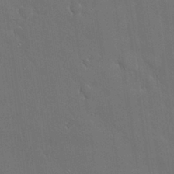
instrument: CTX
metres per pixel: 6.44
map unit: Nhu
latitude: 28.8002
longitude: -68.5735
